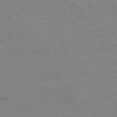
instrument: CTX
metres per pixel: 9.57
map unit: Ap
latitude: -75.7478
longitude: -87.6694
